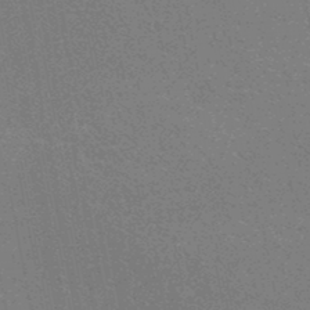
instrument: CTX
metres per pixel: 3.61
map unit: HNhu
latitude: -47.4643
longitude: 99.7855
